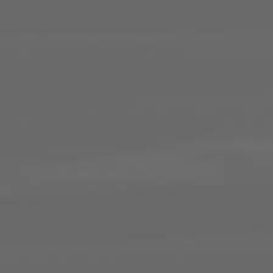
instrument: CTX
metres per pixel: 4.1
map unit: lApd
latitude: 82.1955
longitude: -170.3278
